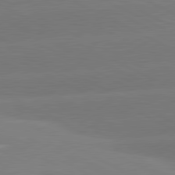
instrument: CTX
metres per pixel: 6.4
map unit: lApd
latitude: 81.2159
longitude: -153.7450
